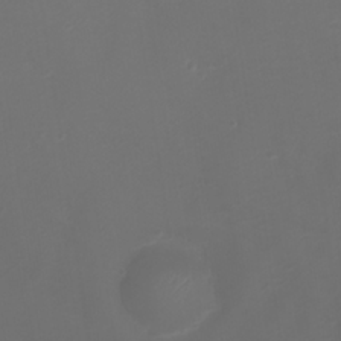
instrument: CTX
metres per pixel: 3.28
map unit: Ht
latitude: 0.9136
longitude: -21.7450
